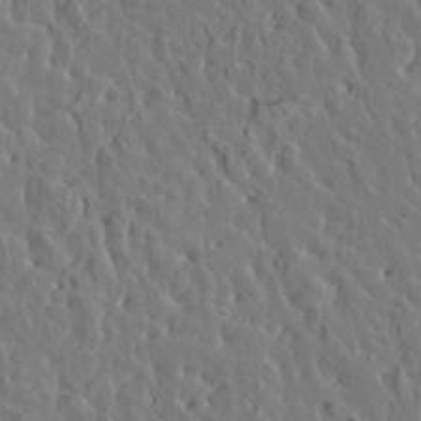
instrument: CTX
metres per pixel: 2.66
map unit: HNhu
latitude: 6.4412
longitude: -0.7057
